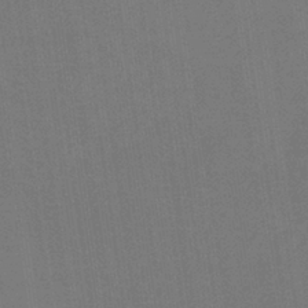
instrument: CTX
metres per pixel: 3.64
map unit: HNb
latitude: -35.7667
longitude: 54.6141
